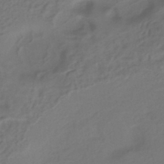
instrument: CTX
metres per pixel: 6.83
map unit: eHh
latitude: -42.0472
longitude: -32.5546
